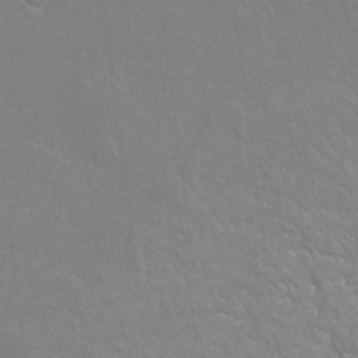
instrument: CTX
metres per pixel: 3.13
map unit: Hto
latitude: -5.8422
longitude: -35.3292
